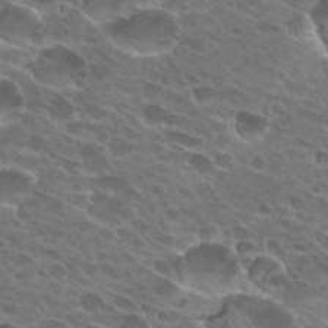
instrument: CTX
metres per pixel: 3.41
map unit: Hto
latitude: 27.4804
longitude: -42.3656
